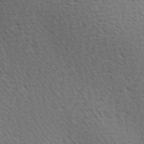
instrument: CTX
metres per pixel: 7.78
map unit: Ave
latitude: 9.6883
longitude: -107.1403
